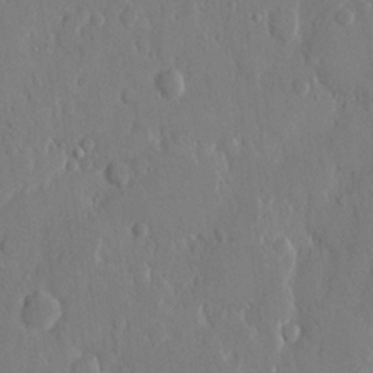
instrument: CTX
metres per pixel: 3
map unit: eHh
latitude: 13.3104
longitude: -69.6505
